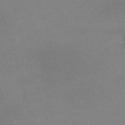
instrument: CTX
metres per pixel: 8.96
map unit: eHh
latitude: -61.4643
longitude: 49.6344
